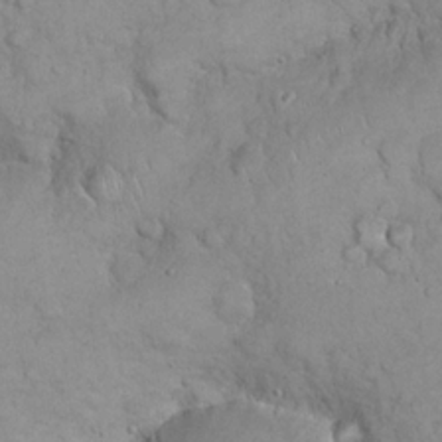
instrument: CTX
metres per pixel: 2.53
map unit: eHh
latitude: 21.5560
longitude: -58.7813
